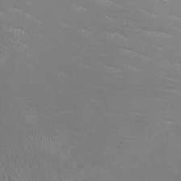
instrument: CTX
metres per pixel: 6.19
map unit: HNhu
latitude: 1.3859
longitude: -3.0836
